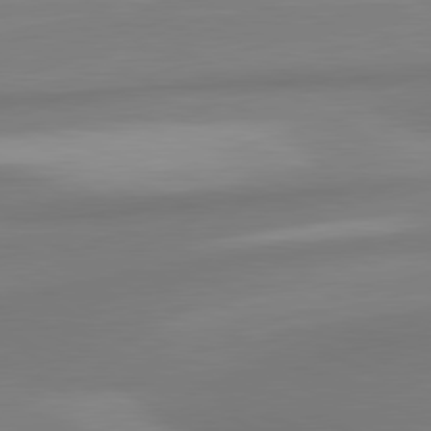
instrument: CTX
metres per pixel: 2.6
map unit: lApd
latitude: 80.4601
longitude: 175.1620
